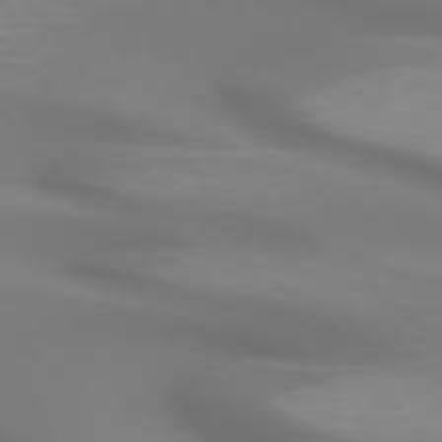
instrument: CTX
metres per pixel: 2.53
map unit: lApd
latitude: 72.5357
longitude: -49.4615
